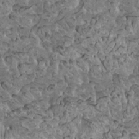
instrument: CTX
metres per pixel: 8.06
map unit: HNhu
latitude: 6.3467
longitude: -1.0080
